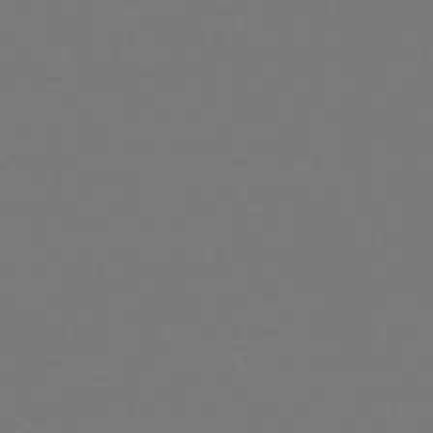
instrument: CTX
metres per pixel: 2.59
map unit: eHh
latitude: -63.4454
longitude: 52.7085
